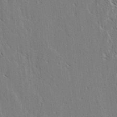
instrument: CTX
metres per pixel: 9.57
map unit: lAvf
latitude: -3.6343
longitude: -113.4048
